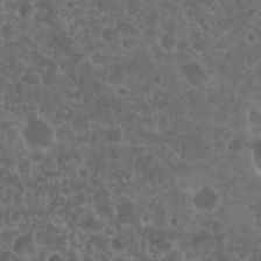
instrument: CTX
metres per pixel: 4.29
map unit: Nhu
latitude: 25.7827
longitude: -51.4615
